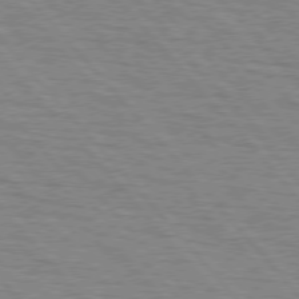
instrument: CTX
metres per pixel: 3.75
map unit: lApd
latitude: 76.1389
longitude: -76.8380
